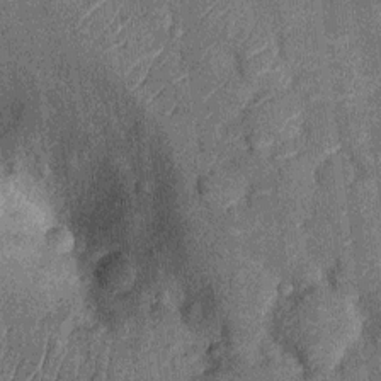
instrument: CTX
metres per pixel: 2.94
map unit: Nhu
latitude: -13.7667
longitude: -23.5371
